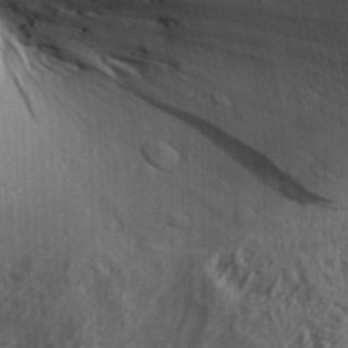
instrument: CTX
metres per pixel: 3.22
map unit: Aa
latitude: 30.2901
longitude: -136.8569
